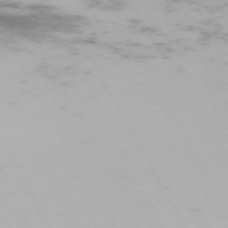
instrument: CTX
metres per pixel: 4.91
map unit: Hpe
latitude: -71.5210
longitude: 8.1984
